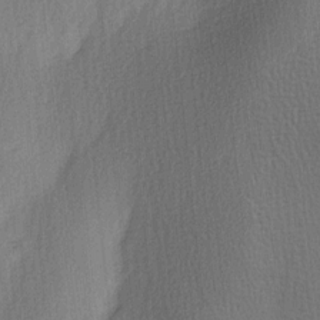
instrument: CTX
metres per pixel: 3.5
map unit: Ave
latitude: 3.1025
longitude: -111.4616
